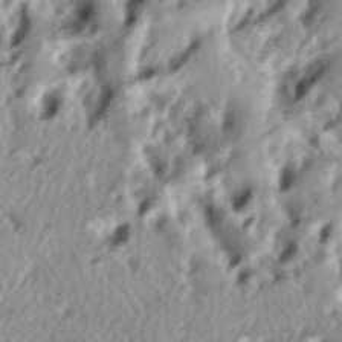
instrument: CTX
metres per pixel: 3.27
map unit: lAa
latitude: -6.6329
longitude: -124.1200
